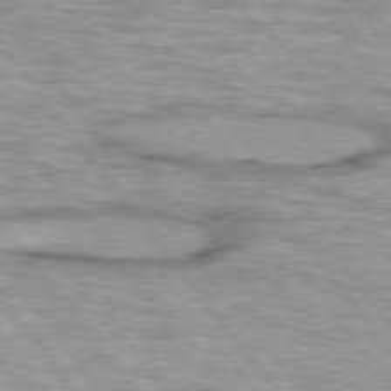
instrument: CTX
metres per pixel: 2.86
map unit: lApd
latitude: 75.0647
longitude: -48.7246
